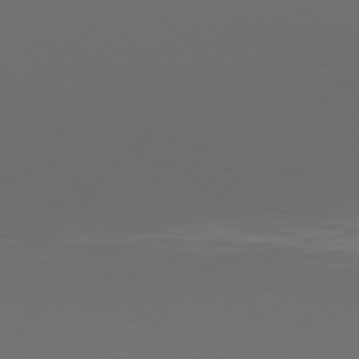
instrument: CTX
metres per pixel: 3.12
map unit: Hpe
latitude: 77.5749
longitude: -168.7246
